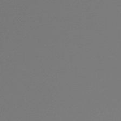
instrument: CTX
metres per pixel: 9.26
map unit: lHb
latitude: -47.8044
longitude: 61.6722
